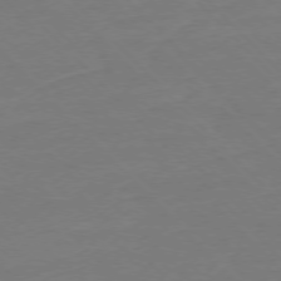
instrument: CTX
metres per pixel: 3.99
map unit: Ap
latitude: -76.9353
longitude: -80.2711
